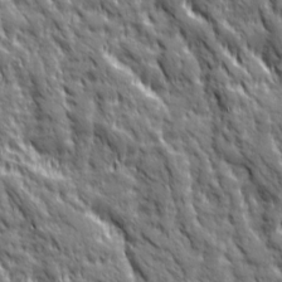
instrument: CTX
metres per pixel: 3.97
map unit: Ave
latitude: 19.8016
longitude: -134.6301
